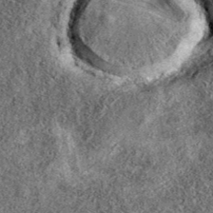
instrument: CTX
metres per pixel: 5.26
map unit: eAb
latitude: 39.0836
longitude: 106.5951
